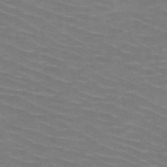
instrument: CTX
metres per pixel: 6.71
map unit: HNb
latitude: -47.8611
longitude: -45.8016
